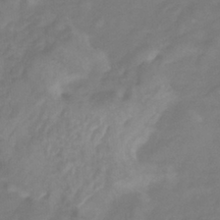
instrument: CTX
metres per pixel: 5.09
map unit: eHb
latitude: -31.4454
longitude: 74.6141
